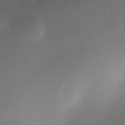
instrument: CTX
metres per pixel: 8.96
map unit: Nhe
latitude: -35.9745
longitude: -117.5182
